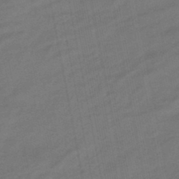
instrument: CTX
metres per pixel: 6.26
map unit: eHb
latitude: -46.0283
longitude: 87.5399
